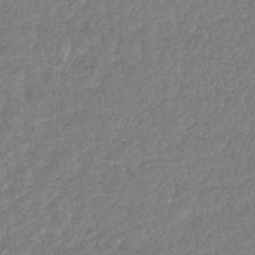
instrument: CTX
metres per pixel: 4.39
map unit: lHb
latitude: -41.7100
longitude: 67.2187
